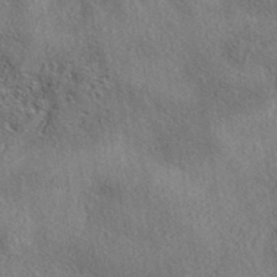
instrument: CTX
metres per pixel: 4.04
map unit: eAb
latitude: 39.1781
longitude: 112.4440
